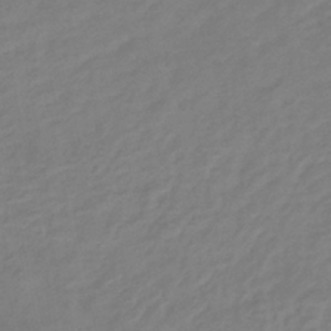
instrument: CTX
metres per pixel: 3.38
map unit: eHb
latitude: -38.2551
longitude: 76.7274
